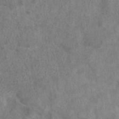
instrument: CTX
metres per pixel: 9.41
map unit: eAb
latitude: 44.6112
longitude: 108.4629
